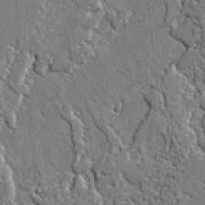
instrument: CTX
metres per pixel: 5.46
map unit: lAvf
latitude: -1.7100
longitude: -109.2914
